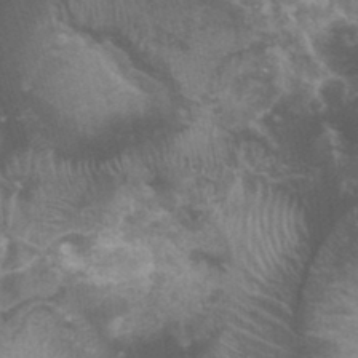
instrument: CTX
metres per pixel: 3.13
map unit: Ht
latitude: 0.1766
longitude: -17.7260
